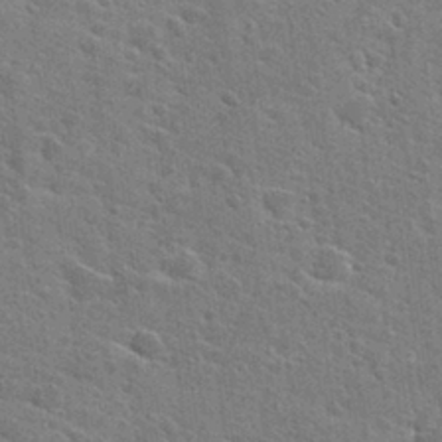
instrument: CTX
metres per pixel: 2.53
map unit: Hto
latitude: 28.2333
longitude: -45.4804
